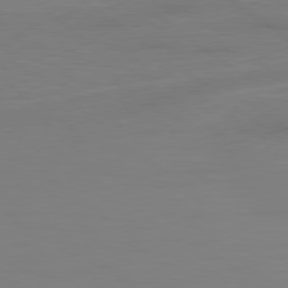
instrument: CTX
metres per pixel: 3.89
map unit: lApd
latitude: 78.9136
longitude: -141.9717
